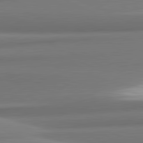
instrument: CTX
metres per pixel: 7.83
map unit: lApd
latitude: 81.8394
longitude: 176.7652
